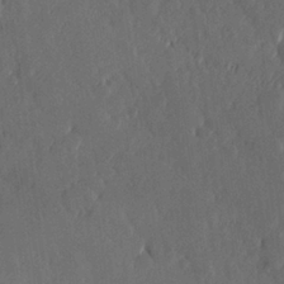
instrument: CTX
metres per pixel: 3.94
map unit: Hve
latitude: 26.2334
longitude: 145.0298
